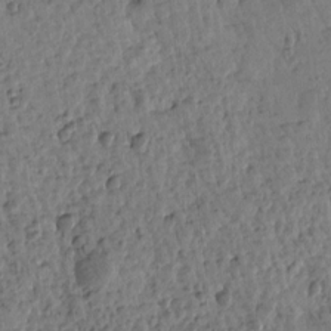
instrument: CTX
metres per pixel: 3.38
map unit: Htu
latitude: 2.1955
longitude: -178.0822
